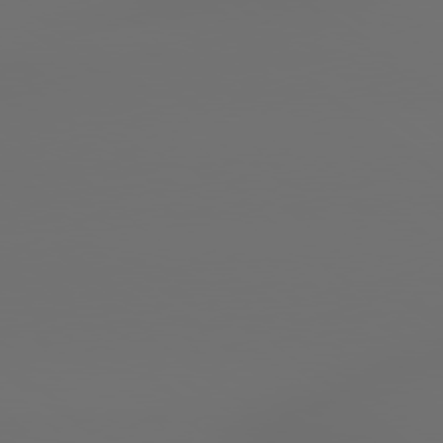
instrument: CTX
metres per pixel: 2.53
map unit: lApd
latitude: 79.1781
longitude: 177.3888
